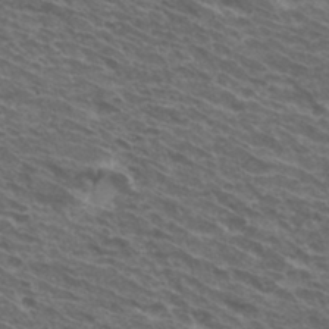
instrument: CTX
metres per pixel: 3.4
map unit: Hto
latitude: 33.6883
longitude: -41.1781
